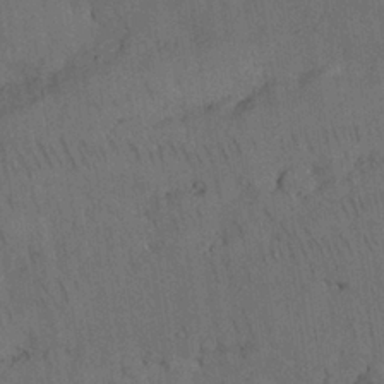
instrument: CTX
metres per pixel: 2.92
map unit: Nhu
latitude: 26.0633
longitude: -71.8016
